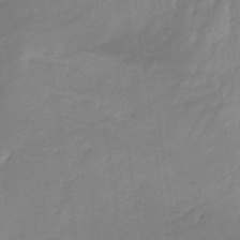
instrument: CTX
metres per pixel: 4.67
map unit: lHb
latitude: -34.3117
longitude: 68.4440
